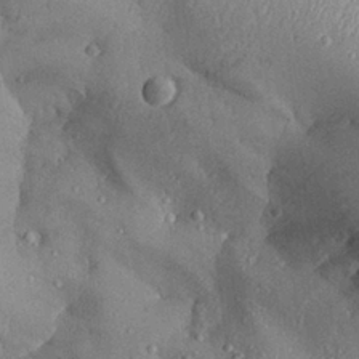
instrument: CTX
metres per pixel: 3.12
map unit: Aa
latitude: 26.9703
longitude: -129.5560
